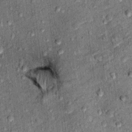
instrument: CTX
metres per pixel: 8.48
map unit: Hto
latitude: 11.9528
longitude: -38.3845
